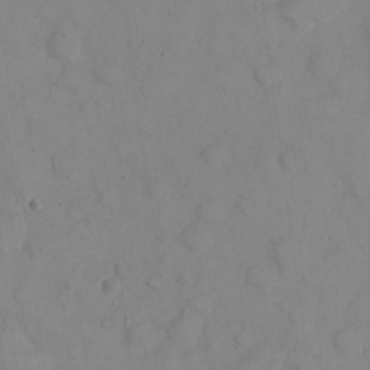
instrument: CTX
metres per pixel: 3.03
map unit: eHh
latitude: 22.7057
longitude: -59.4993
